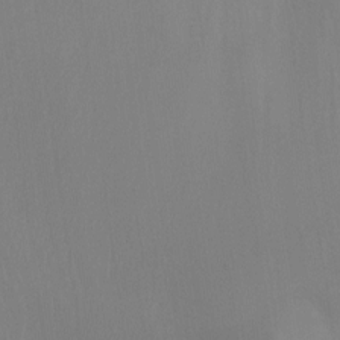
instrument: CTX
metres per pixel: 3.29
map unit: Ht
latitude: -9.1620
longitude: -31.0837
